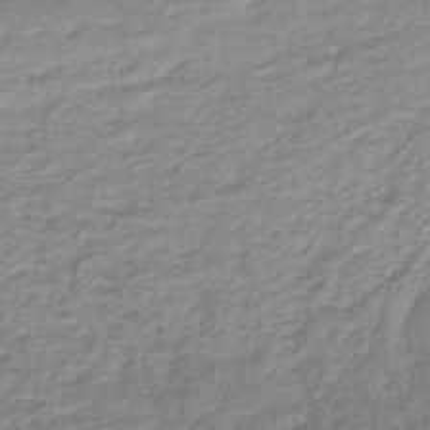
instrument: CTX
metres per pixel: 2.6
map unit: lHb
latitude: -45.1242
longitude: 61.3510
